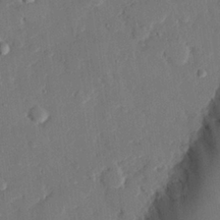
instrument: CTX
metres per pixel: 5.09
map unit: eHh
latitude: 26.5357
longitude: -80.7813
